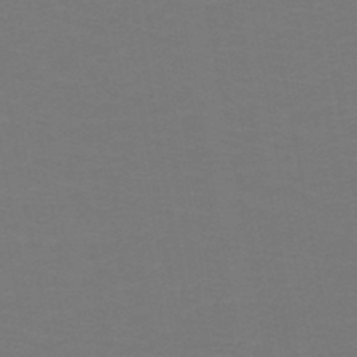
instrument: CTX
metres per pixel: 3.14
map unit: HNb
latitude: -48.9731
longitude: -46.1200
